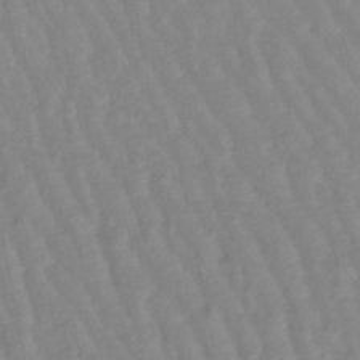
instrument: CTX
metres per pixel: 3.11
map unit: lHb
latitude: -48.2740
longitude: 77.0486
